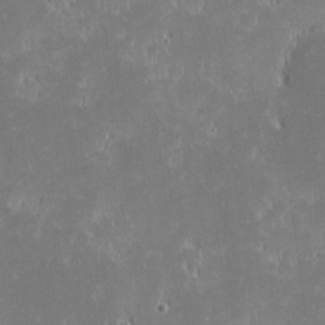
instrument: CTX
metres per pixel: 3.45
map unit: eHh
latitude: -1.9745
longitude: -84.2523
